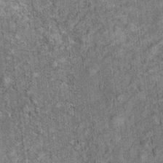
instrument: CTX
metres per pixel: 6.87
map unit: Ht
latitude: 9.7828
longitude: -38.1767
